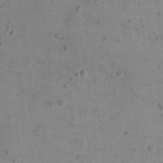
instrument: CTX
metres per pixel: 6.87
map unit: eHh
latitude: 20.1578
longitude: -64.5546
